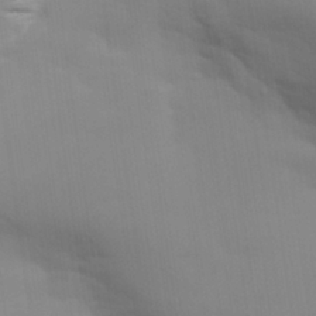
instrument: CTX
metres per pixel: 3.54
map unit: Aa
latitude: 27.9906
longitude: -139.0458
